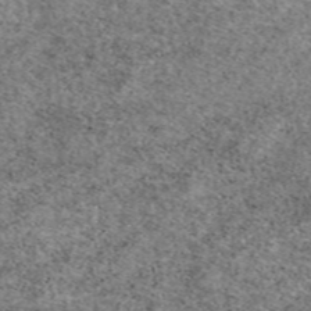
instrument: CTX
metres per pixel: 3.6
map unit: eAb
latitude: 49.9528
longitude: 110.0661
